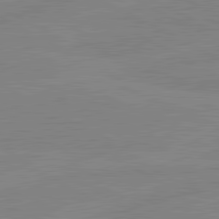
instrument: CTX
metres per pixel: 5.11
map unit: lApd
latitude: 81.3293
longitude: -176.1766
